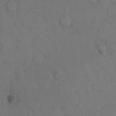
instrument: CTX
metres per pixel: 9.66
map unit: Hto
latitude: 11.2537
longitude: -61.4615
